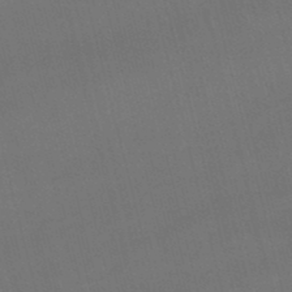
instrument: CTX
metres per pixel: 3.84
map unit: lHb
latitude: -46.9541
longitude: 77.5966
